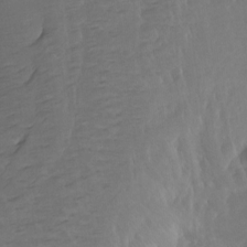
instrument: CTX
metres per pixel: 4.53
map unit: Hto
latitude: -7.5588
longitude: -44.7435
